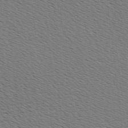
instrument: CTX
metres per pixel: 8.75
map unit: Hve
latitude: 2.8758
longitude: -125.2725
